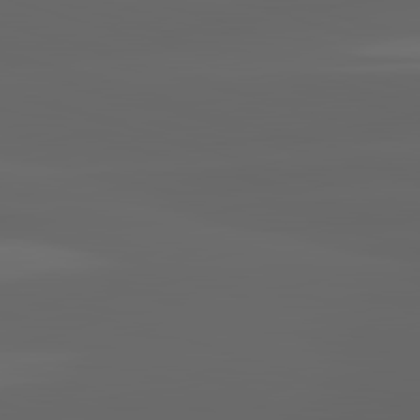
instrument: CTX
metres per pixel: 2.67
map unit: lApd
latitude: 83.0458
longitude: -132.6679
